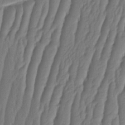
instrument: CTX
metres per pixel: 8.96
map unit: HNhu
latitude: -1.5777
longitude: 14.1039
